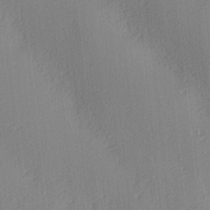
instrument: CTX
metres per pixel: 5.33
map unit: lAa
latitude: 3.7827
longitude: -111.9717
